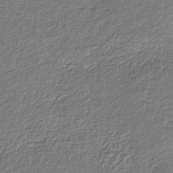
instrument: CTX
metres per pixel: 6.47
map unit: lHb
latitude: -42.3495
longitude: 64.7841
